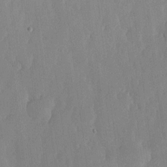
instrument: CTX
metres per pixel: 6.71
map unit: lHvf
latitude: 17.3482
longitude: -115.5182
